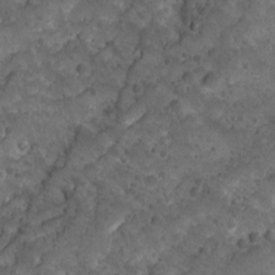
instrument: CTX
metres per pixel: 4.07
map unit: Ave
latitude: 10.4223
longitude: -105.2726
